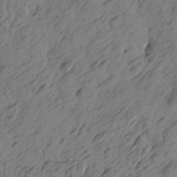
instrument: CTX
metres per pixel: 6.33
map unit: Htu
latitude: -3.8800
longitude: -176.1200
